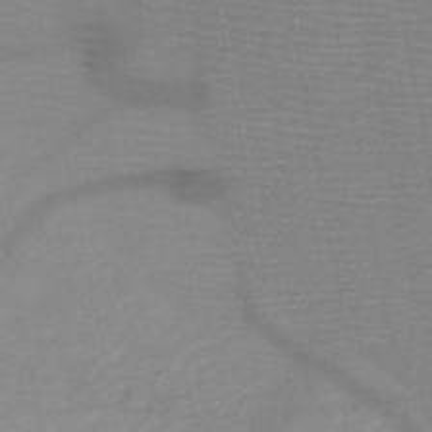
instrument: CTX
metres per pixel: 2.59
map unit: HNb
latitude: -49.1242
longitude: -43.4804
